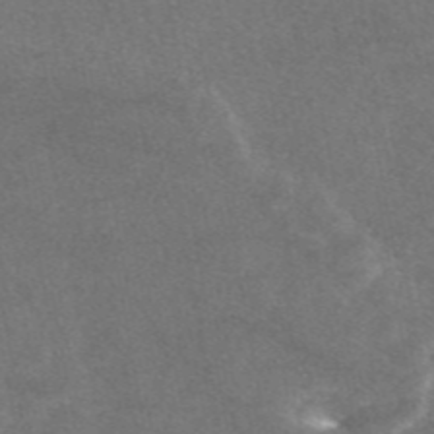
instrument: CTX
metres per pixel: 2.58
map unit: eAb
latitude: 47.1781
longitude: 120.5384
